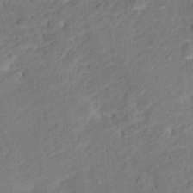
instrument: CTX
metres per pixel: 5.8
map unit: Ht
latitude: 12.8947
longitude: -39.5938
